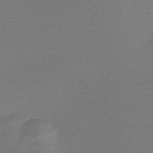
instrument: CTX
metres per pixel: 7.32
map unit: Nve
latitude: -56.5574
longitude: 61.3510
